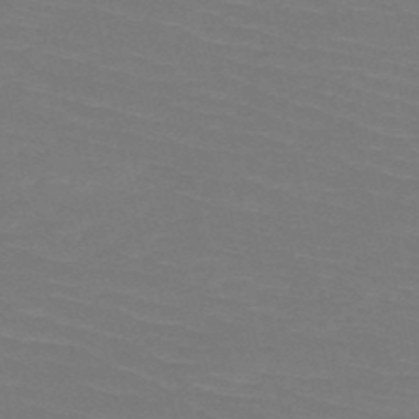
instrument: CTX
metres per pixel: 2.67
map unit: HNb
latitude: -50.4818
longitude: -43.3293
